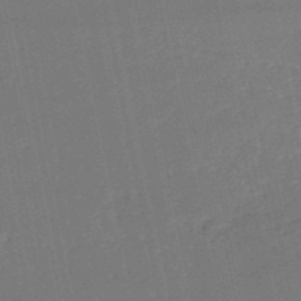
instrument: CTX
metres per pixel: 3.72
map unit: HNb
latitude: -51.6911
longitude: -40.2522
